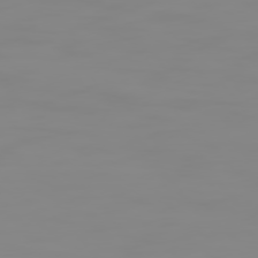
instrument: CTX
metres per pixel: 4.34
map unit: Hpe
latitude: 75.0270
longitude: -128.7246
